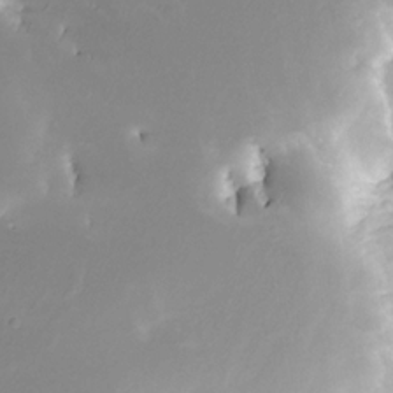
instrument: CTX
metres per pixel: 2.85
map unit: Nhe
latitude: -32.3496
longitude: -115.7827
